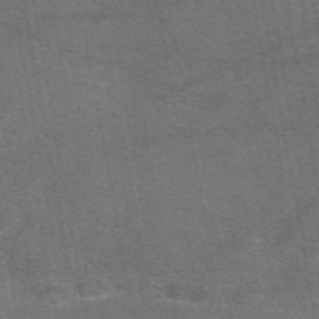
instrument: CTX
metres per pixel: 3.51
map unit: eAb
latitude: 44.8947
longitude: 105.9367
